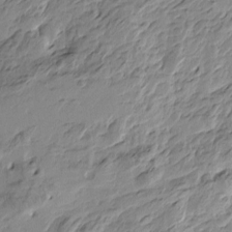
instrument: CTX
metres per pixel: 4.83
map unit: Htu
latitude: -4.3873
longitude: -177.9528
